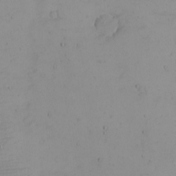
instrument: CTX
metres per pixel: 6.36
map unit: eHh
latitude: -5.8611
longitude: -80.5924
